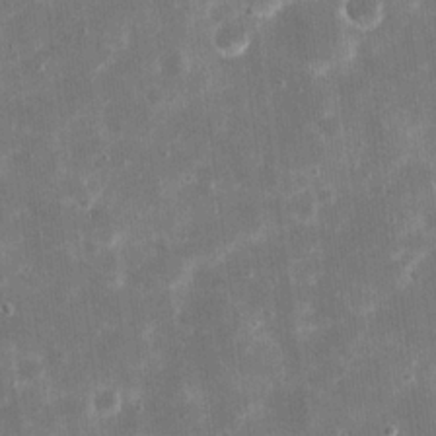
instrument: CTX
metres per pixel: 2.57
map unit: eHh
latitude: 20.7435
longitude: -67.8772
